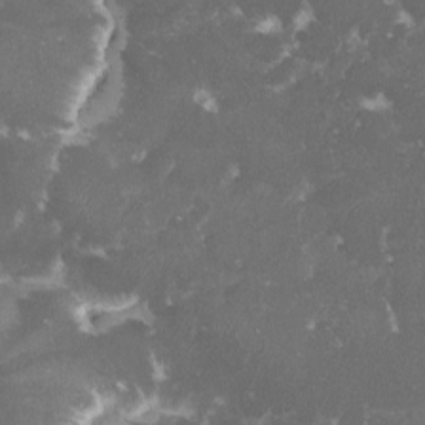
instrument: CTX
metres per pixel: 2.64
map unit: lHvf
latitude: -15.7100
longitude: -99.3103
